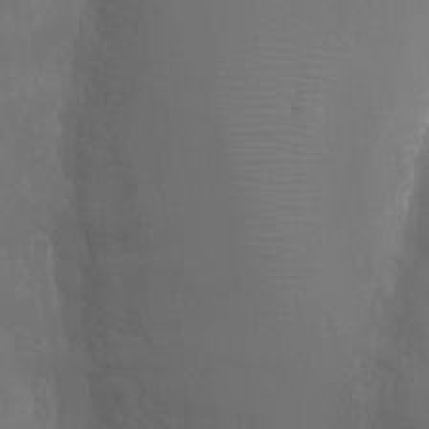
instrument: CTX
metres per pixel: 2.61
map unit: Ht
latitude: -9.8233
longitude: -46.3468
